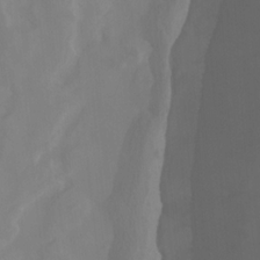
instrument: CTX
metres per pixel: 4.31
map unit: Nhu
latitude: -8.0283
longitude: -52.5168
